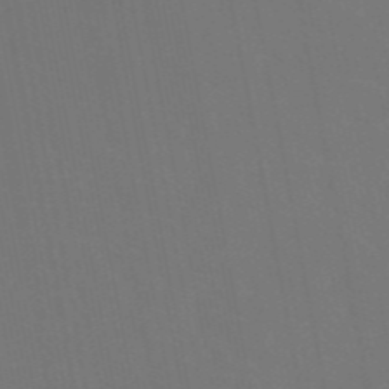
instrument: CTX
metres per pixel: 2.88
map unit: eAb
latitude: 46.5546
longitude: 121.3698
